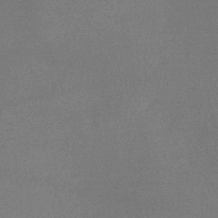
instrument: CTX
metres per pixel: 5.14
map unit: lHb
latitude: -41.3887
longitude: 73.5210
